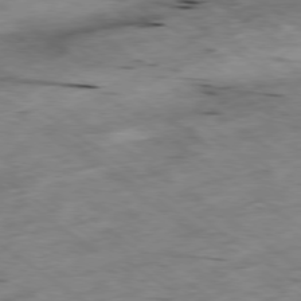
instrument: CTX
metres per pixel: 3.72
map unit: Hpe
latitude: -78.6140
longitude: -21.6694
